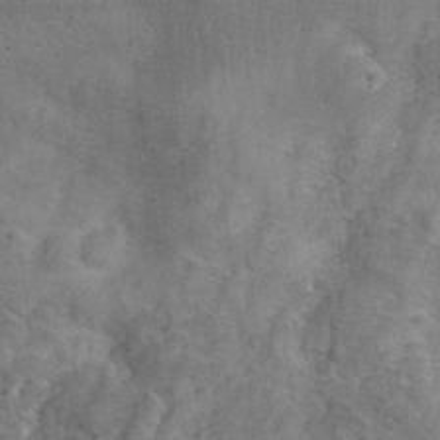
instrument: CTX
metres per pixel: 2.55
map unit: eHh
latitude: 30.7436
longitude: -70.9891
